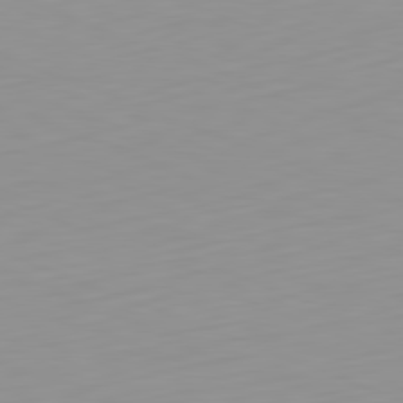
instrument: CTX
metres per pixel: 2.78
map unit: Hpe
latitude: -82.3495
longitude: 16.9731
